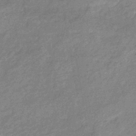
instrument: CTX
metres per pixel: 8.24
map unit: eHb
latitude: -40.3306
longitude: 80.7086
